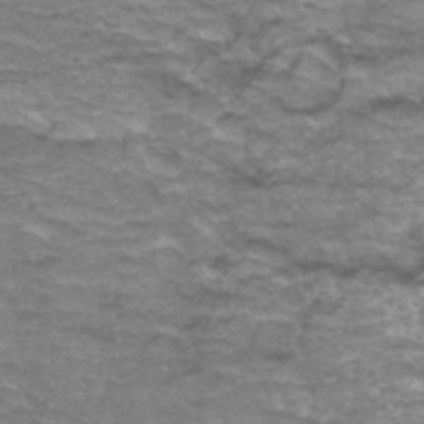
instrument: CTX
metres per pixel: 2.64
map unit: Hto
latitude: 37.6505
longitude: -43.2159
